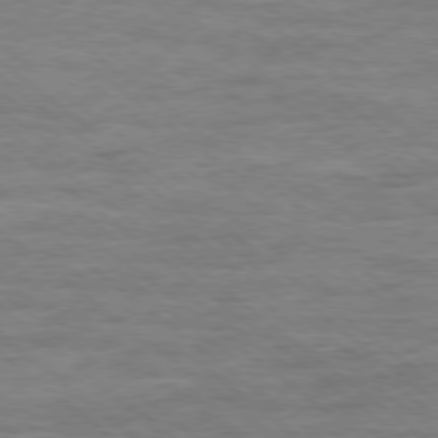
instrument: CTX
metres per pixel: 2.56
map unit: Ap
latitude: -78.8975
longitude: -102.9325
